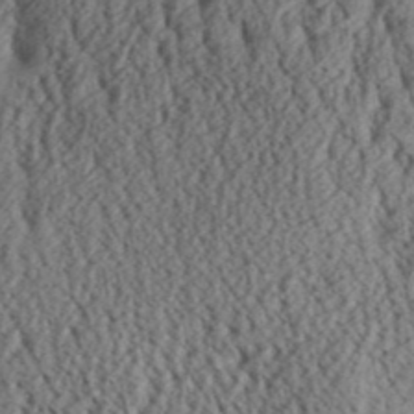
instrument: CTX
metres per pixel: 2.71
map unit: Aa
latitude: 30.8569
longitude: -137.1215
